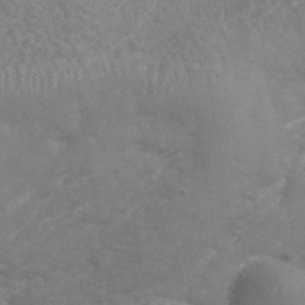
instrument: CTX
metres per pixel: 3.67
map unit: Nhe
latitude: -41.2565
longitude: -110.0255
